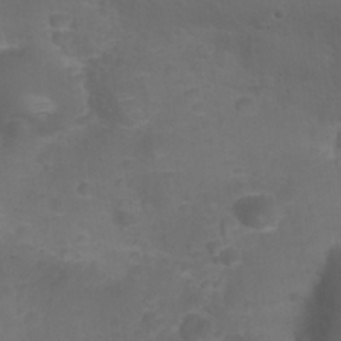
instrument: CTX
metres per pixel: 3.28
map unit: Nhu
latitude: 28.0255
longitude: -55.8205
